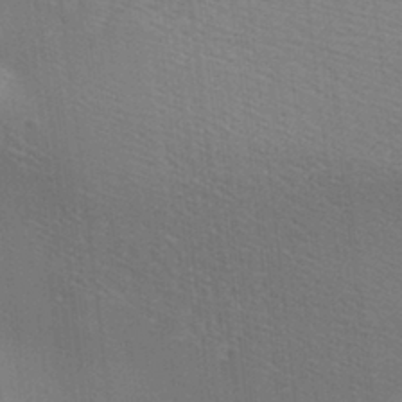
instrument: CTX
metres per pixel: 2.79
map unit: lAa
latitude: -8.0850
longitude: -124.2900
